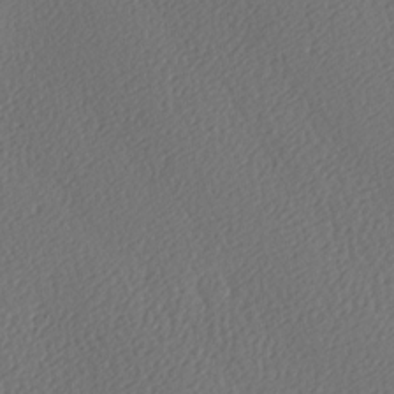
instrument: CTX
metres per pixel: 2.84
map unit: lAa
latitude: -9.5777
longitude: -127.9906
